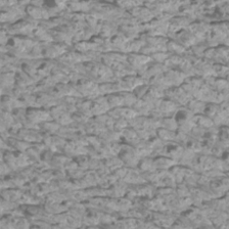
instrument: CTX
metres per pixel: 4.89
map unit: Htu
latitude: 3.1592
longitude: -21.2537
